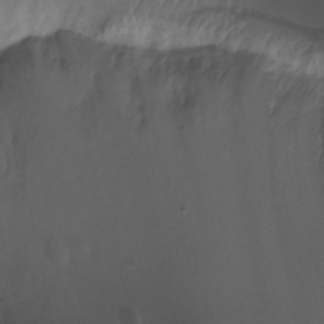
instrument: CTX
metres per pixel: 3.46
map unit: Ht
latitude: 4.1200
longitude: -20.5357
